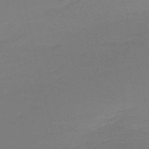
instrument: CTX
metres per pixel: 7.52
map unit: HNb
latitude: -50.8219
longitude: -41.7827
